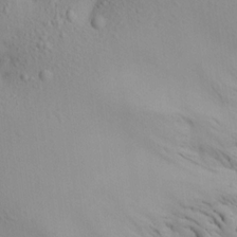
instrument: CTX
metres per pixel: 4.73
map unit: Aa
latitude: 15.7072
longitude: -143.0459
